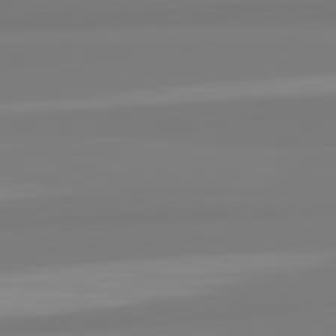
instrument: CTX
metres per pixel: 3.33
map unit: lApd
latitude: 82.5545
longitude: 173.2943
